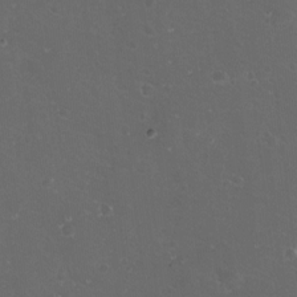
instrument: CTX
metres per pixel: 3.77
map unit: eHh
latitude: -11.6722
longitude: -61.6883
